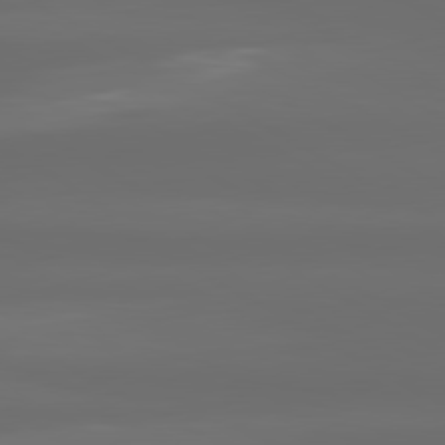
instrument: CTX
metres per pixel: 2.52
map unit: lApd
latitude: 80.5735
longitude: -137.7072
